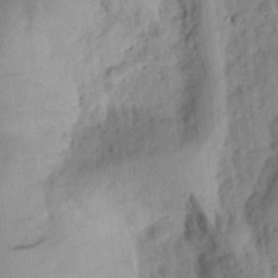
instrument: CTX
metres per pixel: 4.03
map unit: Ht
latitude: 9.1403
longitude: -75.0836
